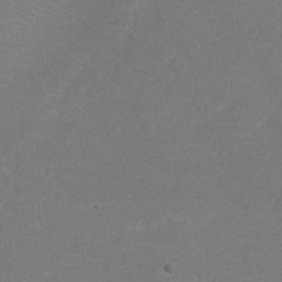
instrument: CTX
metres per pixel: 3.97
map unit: Ht
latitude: -5.7666
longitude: -24.9513
